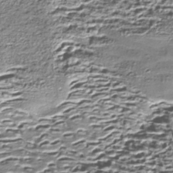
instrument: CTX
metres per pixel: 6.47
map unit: Nhe
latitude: -45.3699
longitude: 152.3873
